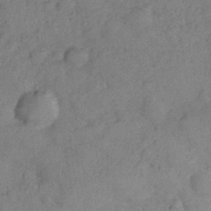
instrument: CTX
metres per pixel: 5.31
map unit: Nhe
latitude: -36.4818
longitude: -177.1781
